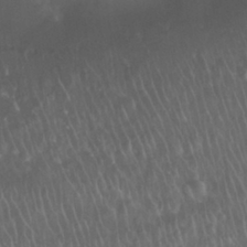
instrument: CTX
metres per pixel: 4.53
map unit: Nhu
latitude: 27.8206
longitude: -62.7813
